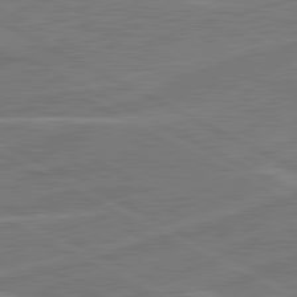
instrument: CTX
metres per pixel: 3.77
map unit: lApd
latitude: 81.1025
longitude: 121.7855
